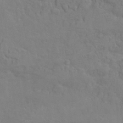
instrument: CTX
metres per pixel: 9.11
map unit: Hto
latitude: 6.8002
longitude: -35.6127
